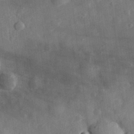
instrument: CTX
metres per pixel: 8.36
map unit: eHh
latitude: 29.5560
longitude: -77.0080
